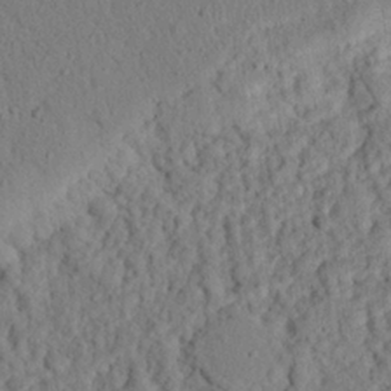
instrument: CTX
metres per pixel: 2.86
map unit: eHh
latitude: 25.5749
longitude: -79.1214
